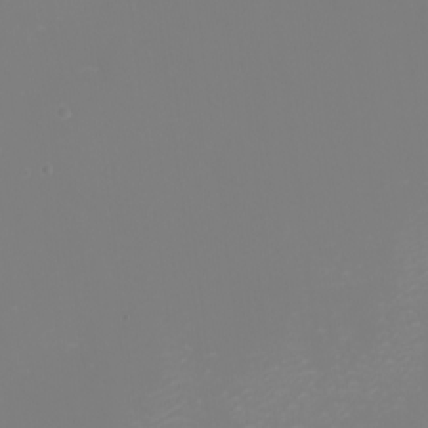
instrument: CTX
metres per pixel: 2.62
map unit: eHh
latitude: -2.3684
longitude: -75.4426
